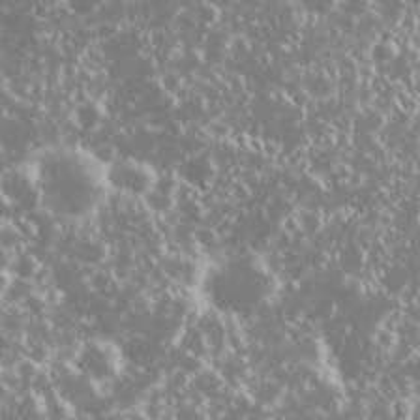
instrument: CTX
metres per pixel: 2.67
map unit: Nhu
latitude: 26.6869
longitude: -60.4979
